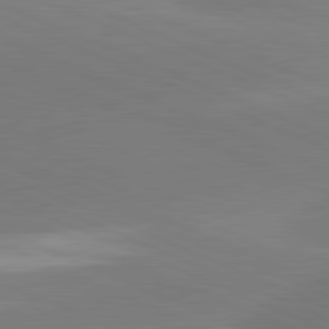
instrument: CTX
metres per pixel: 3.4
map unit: lApd
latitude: 81.8583
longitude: -155.5938
